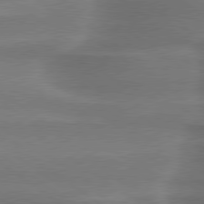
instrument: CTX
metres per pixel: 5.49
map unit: lApd
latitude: 79.7639
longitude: -119.0080
